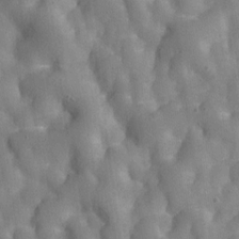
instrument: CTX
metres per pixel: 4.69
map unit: Nve
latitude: -24.7274
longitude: 107.5588
